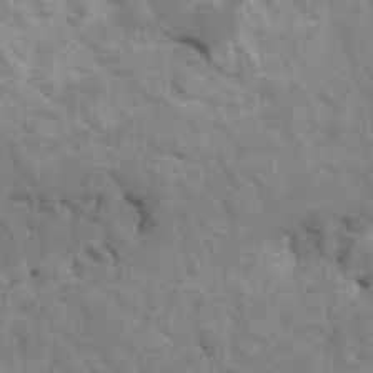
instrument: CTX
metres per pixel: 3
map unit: HNhu
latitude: 4.1011
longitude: -2.5168
